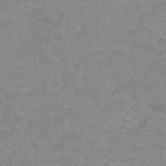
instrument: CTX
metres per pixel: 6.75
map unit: Hto
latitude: 2.2522
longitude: -32.7813
